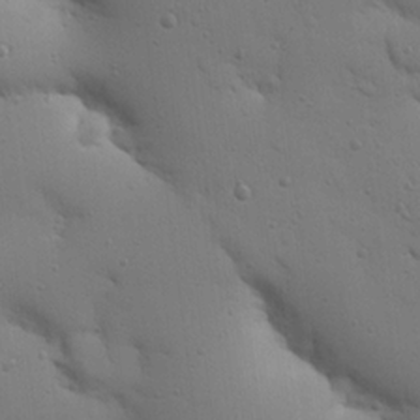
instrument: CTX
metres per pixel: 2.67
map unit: Nhu
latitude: 18.0444
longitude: -78.7058
